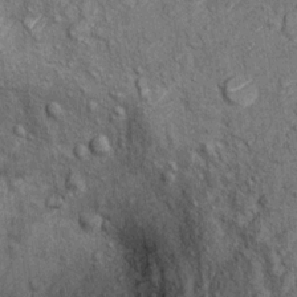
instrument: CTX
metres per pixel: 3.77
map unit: Ht
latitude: 9.7639
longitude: -37.1781
